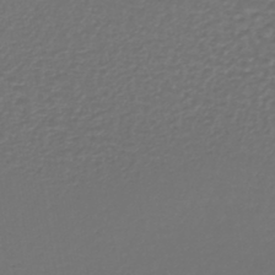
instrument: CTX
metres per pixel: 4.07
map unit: lHb
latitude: -41.9556
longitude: 72.4440
